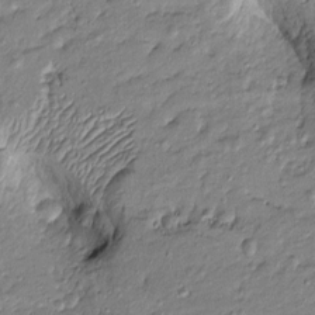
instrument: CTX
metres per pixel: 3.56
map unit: Htu
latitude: -8.1039
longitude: 177.4454
